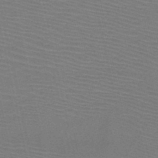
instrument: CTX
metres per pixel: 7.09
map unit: HNb
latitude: -46.5196
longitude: -41.4993
